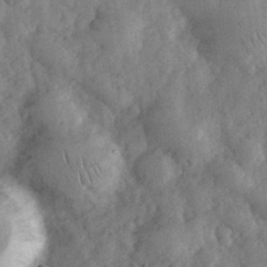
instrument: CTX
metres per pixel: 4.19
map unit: eHh
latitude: 34.3845
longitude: -69.2348
